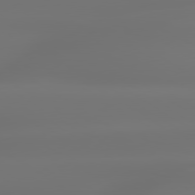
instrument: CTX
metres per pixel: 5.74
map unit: lApd
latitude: 79.6694
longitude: -137.7639
